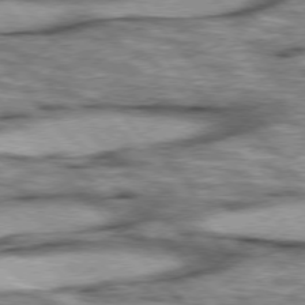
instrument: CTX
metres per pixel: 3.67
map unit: lApd
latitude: 76.1577
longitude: -49.6694
